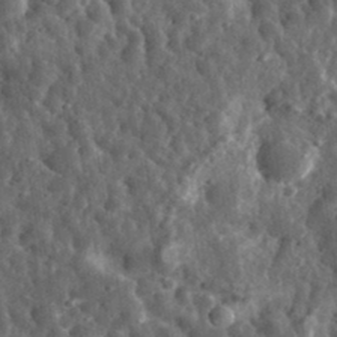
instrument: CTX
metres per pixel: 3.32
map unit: eHh
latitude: 33.5182
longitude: -78.5546
